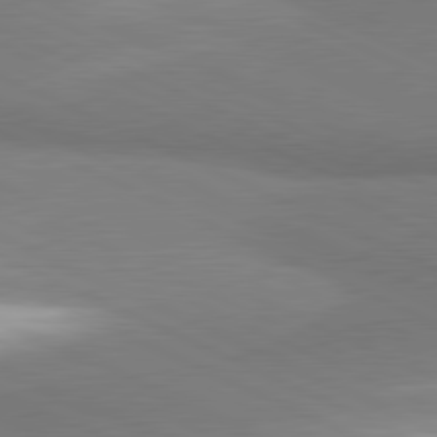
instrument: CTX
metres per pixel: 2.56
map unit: lApd
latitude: 81.4804
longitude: 161.8989
